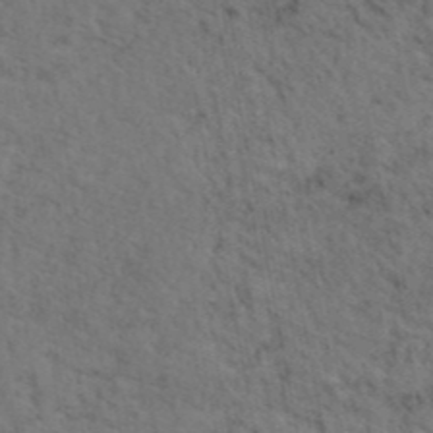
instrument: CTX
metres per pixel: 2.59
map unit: eAb
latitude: 44.7624
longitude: 113.0676
